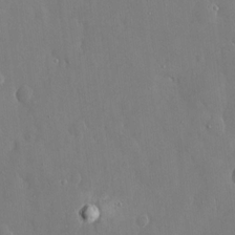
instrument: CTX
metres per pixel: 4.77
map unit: eHh
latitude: 14.9892
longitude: -70.7624
